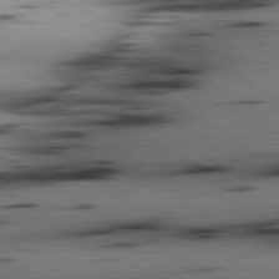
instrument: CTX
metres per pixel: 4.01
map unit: lApd
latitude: 80.3467
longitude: 163.0675
